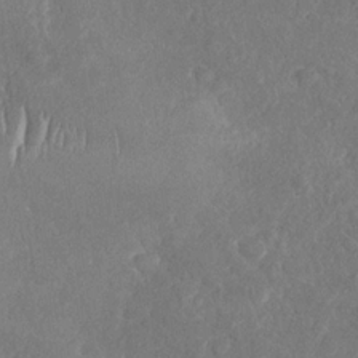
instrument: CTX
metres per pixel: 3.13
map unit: Nhu
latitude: -30.9164
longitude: -60.2900
